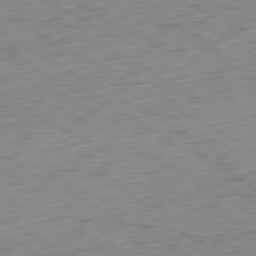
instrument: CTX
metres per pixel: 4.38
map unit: Ap
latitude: -80.6519
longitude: -71.4993
